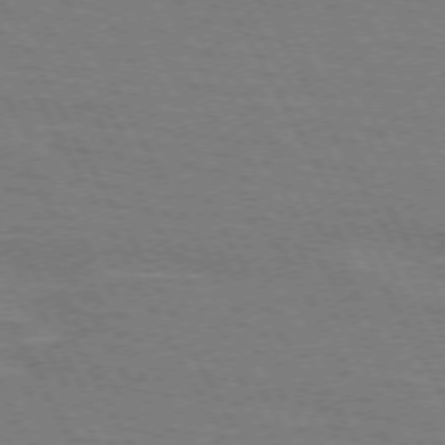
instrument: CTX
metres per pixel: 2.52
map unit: lApd
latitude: 71.6127
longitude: -55.1403
